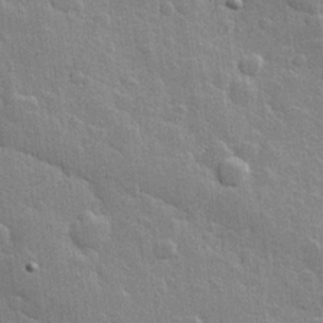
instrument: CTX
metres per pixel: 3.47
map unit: Hve
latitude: 24.8757
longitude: 149.7667
